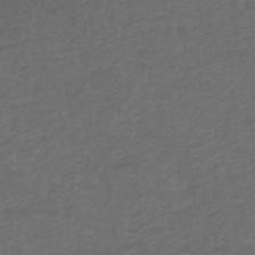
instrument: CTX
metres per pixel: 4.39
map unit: ANa
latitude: 39.4615
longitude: 23.0487
